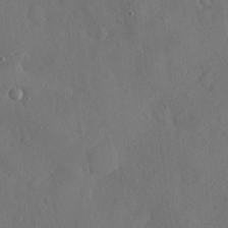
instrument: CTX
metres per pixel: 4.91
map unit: eHh
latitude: 4.6868
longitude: -75.0081
